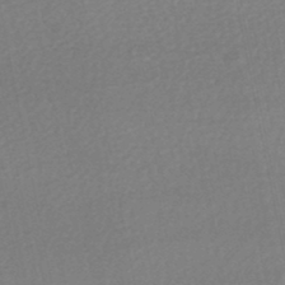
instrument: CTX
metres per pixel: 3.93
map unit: HNhu
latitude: -48.3307
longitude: 98.4062
